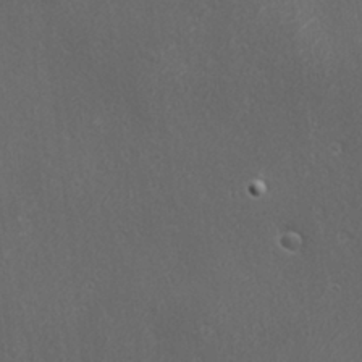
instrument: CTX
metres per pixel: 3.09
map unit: Ave
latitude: 22.0822
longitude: -136.9892
